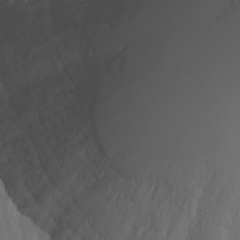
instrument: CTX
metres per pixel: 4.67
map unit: eHh
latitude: -6.7463
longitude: -77.0080
